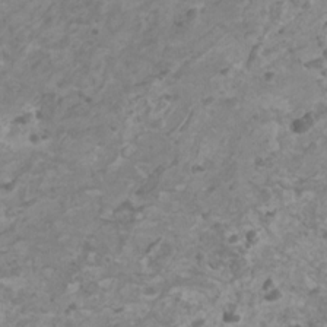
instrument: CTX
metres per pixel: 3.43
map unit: HNhu
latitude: 1.8772
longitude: -2.1200
